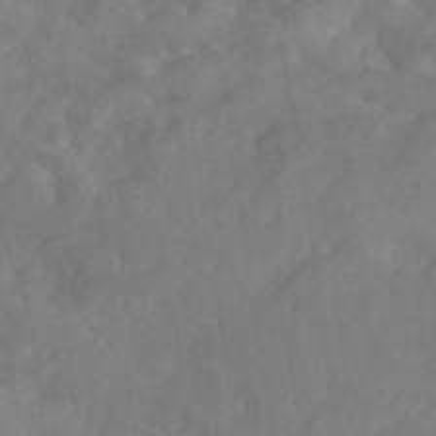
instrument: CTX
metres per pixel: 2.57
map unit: eAb
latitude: 45.7827
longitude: 127.3131
